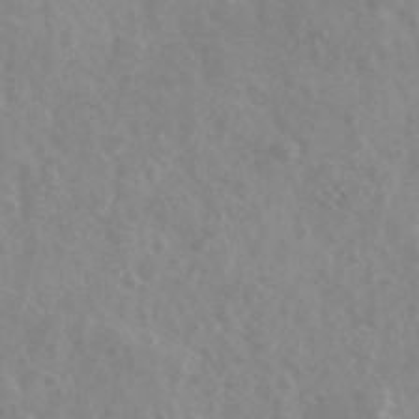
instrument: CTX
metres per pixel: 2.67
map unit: Ave
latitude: 39.3104
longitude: -106.2523
